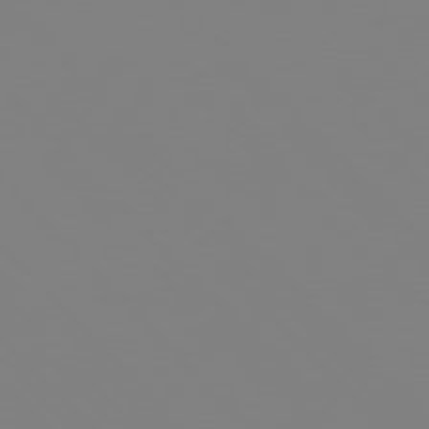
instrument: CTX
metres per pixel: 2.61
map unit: Hpe
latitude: 77.1970
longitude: -161.5371
